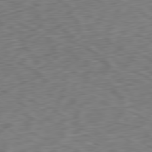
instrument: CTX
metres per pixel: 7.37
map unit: Ap
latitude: -80.8408
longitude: -69.7072
